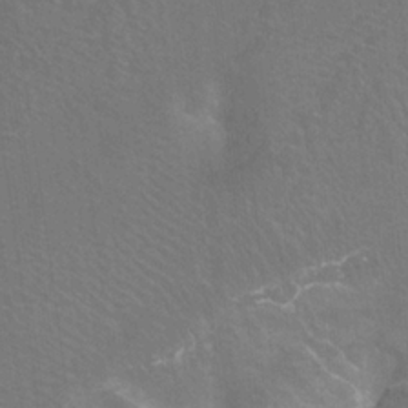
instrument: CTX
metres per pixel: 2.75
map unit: Nhu
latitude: -12.2740
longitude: -72.7058
